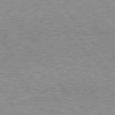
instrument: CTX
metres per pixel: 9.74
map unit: Hpe
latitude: 76.4601
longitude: -156.9135
